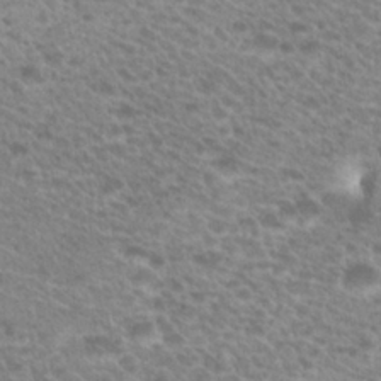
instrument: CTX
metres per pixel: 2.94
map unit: Hto
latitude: 26.1011
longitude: -30.0822
